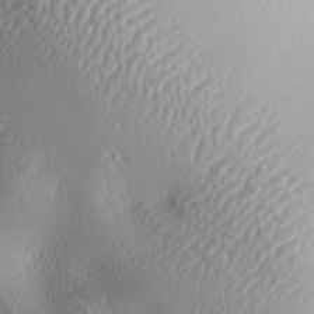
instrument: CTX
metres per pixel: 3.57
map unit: lAa
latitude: -5.4643
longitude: -122.4601
